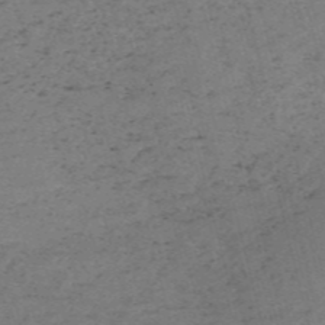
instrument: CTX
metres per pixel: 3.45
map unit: HNb
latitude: -54.8030
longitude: -46.3468
